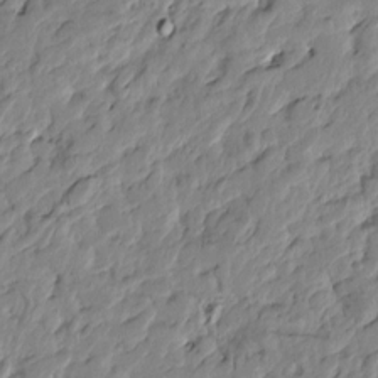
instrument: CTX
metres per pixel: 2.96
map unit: Htu
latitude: -4.0850
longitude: 178.5573
